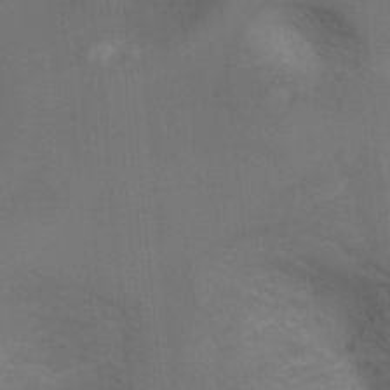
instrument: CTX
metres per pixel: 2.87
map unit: Ht
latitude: 0.4979
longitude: -32.1767
